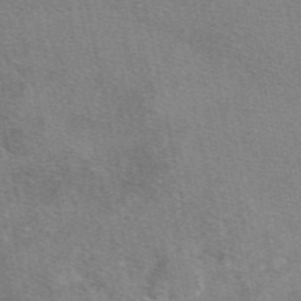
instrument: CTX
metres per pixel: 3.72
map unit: eAb
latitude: 48.1389
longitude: 115.8233
